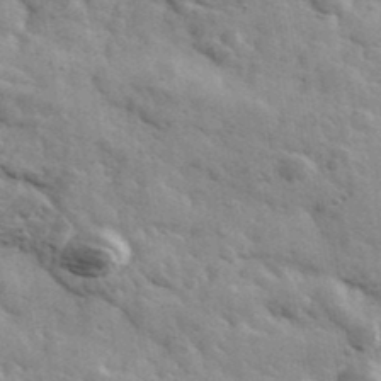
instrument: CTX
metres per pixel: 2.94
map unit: Ave
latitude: 39.3104
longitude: -107.9528
